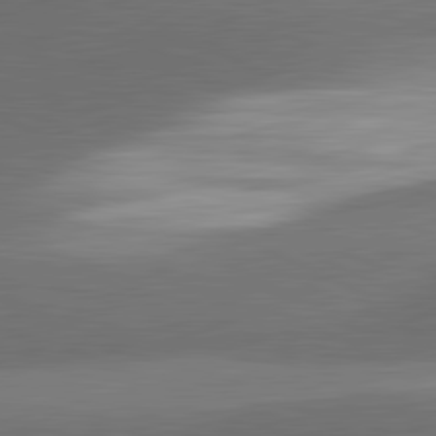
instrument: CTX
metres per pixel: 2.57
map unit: lApd
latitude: 81.6505
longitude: 139.5021
